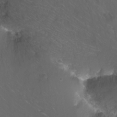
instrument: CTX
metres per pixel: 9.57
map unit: Nhu
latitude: -11.2187
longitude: -65.8772
